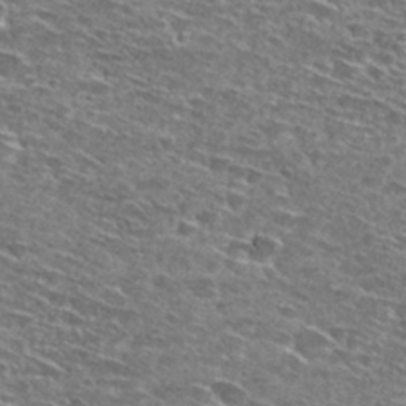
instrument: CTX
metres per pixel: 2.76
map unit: Hto
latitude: 28.3467
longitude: -46.4223
